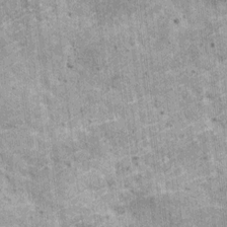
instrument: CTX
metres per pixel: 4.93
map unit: HNhu
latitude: 3.7071
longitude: 4.2361
